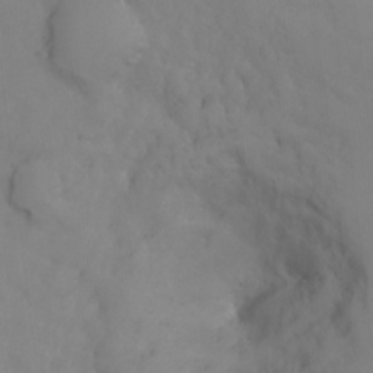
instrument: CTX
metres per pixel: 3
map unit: Hto
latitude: -2.8785
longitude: -33.6883
